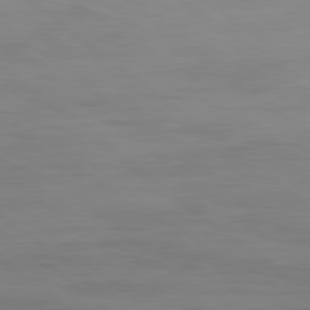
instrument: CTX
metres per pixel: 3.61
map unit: Ap
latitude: -80.0850
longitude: -68.5168
